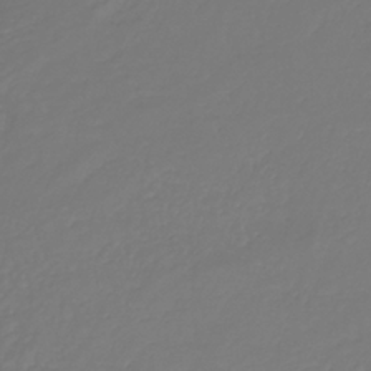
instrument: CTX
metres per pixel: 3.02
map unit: HNb
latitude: -35.7100
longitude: 50.9164
